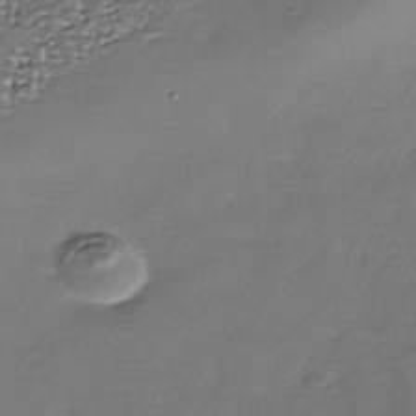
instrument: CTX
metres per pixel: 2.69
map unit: Nhe
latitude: -36.4062
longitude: -87.1025
